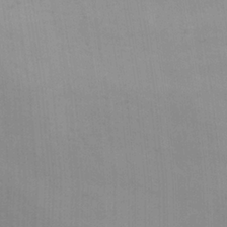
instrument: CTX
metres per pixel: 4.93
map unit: Ave
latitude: 23.4237
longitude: -136.5924
